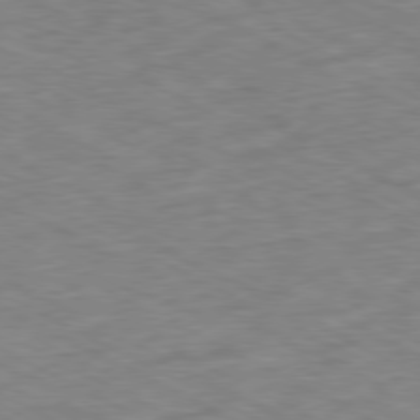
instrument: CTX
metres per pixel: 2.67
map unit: Ap
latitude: -79.5588
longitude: -68.1578
